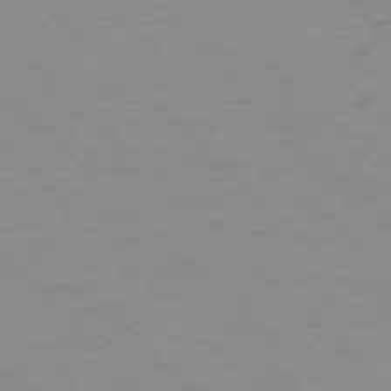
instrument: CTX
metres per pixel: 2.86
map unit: Ap
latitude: -77.3888
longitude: -85.2726
